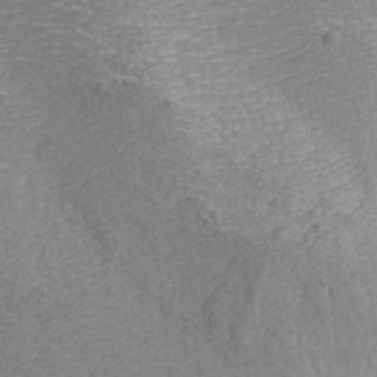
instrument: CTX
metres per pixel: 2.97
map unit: ANa
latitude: 41.7071
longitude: 27.9178
